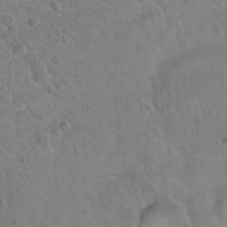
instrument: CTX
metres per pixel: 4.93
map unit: Hto
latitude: 21.4805
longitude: -50.5356
